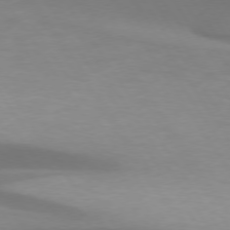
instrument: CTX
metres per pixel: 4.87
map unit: lApd
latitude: 74.3467
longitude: -50.6112
